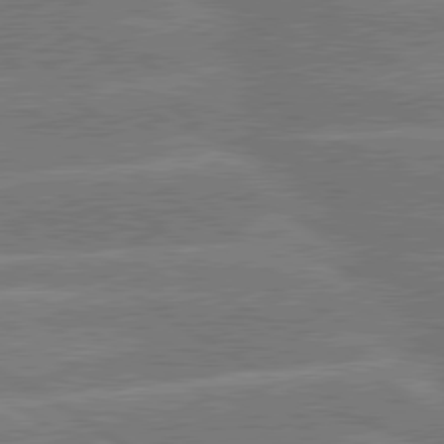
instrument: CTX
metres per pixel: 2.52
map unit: lApd
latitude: 79.9717
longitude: -132.4979
